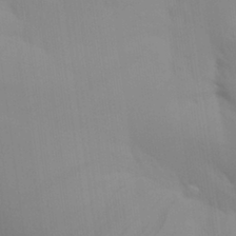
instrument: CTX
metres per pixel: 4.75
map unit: Aa
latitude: 29.8772
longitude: -135.2159
